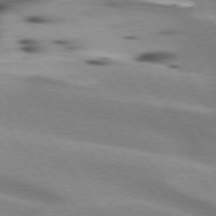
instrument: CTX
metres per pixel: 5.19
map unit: lApd
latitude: 75.0836
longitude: -63.6127
